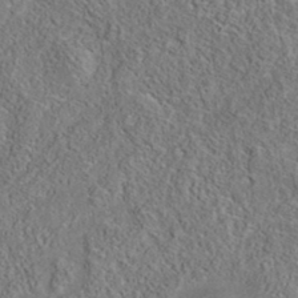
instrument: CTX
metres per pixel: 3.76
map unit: eAb
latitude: 35.8016
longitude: 111.9556
